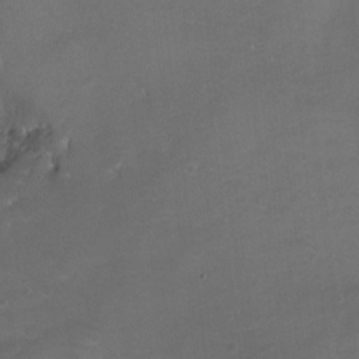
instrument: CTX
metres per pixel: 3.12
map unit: Ht
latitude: 0.2333
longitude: -37.4805
